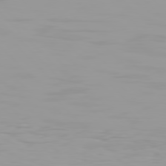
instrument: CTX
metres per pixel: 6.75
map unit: Hpe
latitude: 77.4804
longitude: -140.4601
